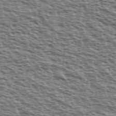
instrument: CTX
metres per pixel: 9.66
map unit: Ave
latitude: 38.1578
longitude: -112.7246
